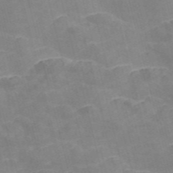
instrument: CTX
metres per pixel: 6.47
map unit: Nve
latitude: -57.2943
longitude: 54.8597
